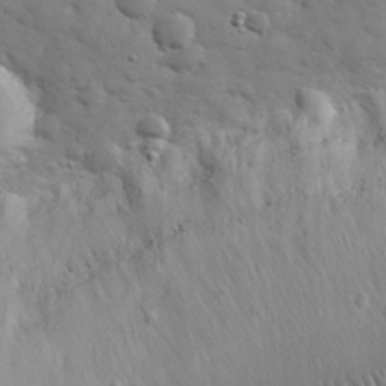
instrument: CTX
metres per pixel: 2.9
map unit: eHh
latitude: 30.7436
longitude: -69.0081
